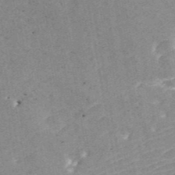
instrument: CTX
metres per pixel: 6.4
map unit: ANa
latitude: 44.3656
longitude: 45.5588
